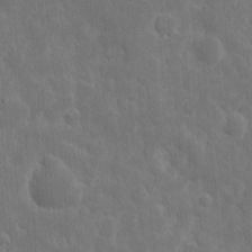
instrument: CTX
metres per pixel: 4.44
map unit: eHh
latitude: 10.9136
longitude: -72.9703
